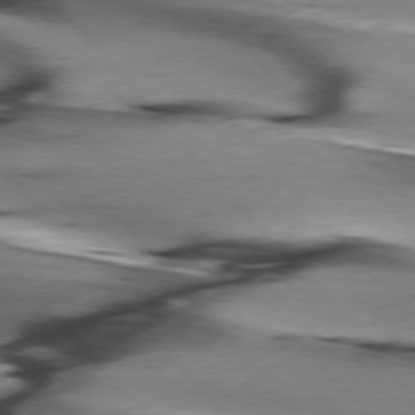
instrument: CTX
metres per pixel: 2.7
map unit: lApd
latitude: 76.1766
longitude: -64.3278
